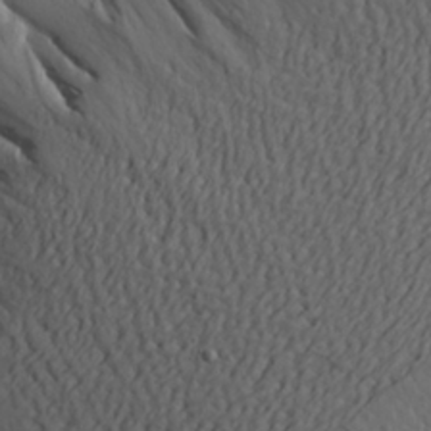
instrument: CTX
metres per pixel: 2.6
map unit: Aa
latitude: 27.8206
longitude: -144.8947
